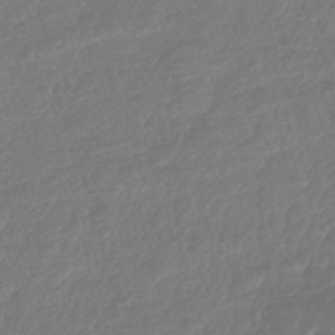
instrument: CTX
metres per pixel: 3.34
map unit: lHb
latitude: -43.3509
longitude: 77.8233
